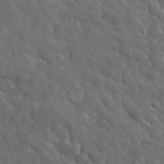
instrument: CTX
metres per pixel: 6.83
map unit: lHvf
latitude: 35.6694
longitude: -86.3845
